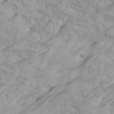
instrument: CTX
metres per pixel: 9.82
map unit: Htu
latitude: -6.8408
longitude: -70.4790
